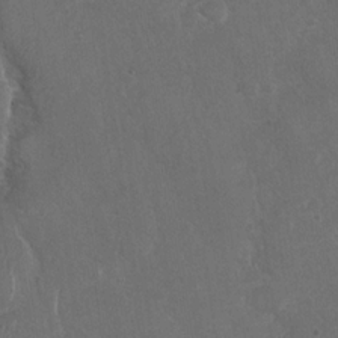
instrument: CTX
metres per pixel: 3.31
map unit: Nhu
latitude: -29.3699
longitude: -62.1011
